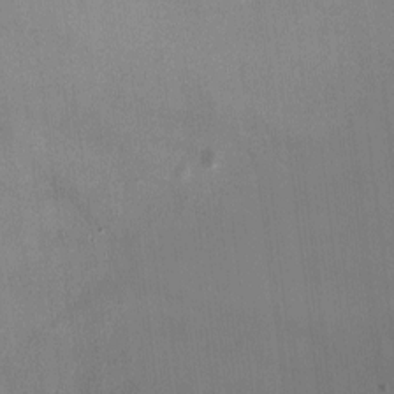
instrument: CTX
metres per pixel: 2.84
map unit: HNhu
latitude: -1.9556
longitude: -7.5749
